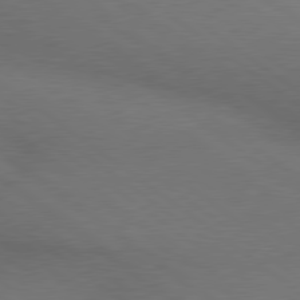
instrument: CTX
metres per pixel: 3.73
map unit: lApd
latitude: 79.1970
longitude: -177.1403
